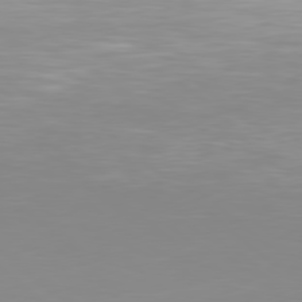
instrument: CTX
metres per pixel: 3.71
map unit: Hpe
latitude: 78.5546
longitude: -172.1199
